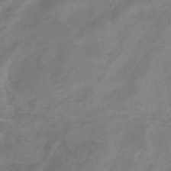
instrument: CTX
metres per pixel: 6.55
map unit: eHb
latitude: -37.8233
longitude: 76.3873
